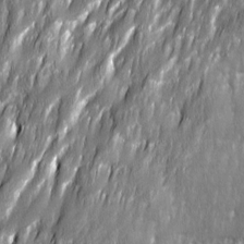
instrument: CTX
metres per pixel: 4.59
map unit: Ave
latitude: 16.0255
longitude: -135.1970
